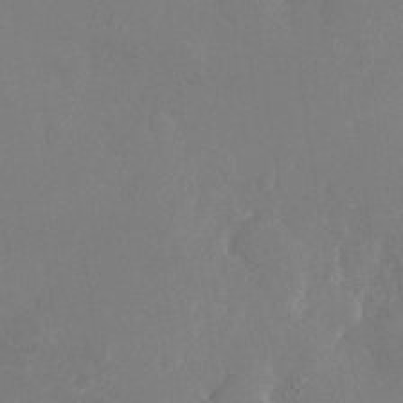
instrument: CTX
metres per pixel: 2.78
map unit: Nhu
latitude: -25.6155
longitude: -70.7624
